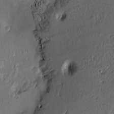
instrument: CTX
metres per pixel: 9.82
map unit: Nve
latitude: -7.1620
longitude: 174.0849
